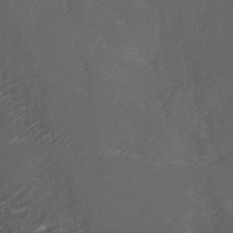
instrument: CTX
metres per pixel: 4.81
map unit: Ave
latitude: 2.0255
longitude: -112.3278
